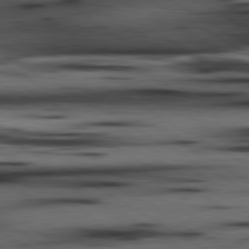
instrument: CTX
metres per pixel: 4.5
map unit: lApd
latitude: 80.5924
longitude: 158.1983
